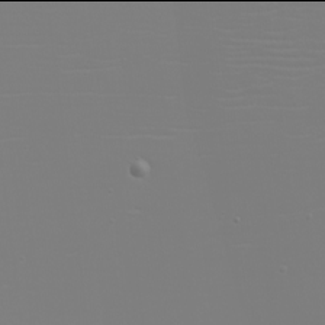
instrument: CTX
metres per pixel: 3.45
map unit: eHh
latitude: -6.0094
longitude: -83.8961
